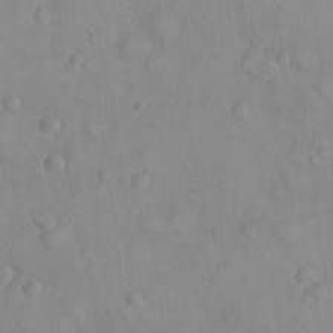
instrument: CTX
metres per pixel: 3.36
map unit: eHh
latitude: 22.5735
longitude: -59.4993
